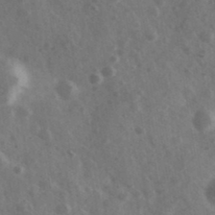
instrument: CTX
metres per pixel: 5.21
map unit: Ave
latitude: 38.4034
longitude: -107.2537
